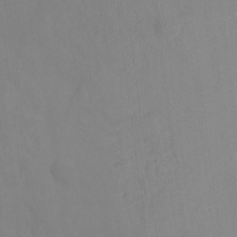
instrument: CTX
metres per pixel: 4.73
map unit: Ht
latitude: -10.8408
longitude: -39.5182
